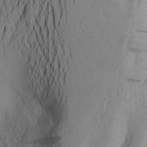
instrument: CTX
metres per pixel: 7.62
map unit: Aa
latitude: 25.4993
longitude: -147.5183
